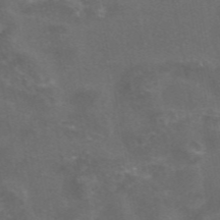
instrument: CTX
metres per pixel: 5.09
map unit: eAb
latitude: 47.1592
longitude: 124.5574
